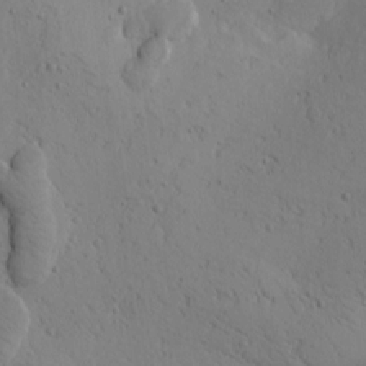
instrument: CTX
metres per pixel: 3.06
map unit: Htu
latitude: 0.5357
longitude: 175.1242
